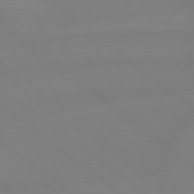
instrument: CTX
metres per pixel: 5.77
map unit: Hpe
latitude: 78.9703
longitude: -148.3467
